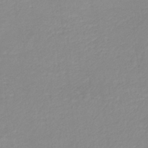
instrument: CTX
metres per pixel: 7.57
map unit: lHb
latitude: -40.1983
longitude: 65.5399
